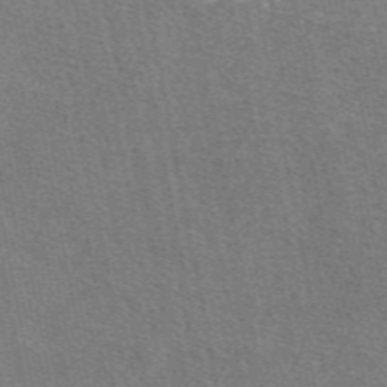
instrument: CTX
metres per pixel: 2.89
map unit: eAb
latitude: 48.0633
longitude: 114.8975
